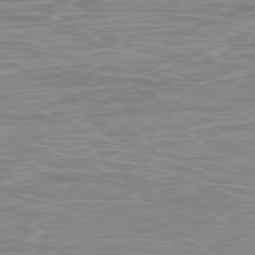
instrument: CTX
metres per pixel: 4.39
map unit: Ap
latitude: -78.7274
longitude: -97.1592
